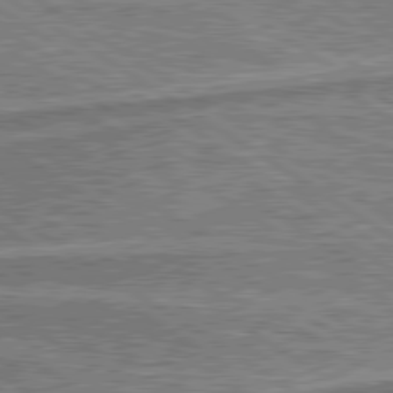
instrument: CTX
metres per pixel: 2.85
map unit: lApd
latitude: 79.8773
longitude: 175.0108
